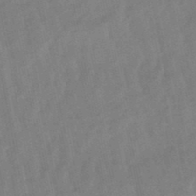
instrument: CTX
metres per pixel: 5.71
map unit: lHb
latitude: -48.7463
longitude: 75.8801
